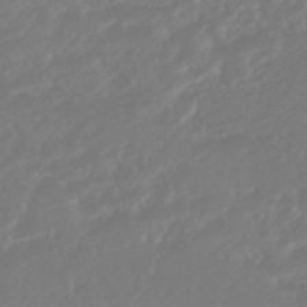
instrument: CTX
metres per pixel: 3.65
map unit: HNhu
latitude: -45.8045
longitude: 104.1605
